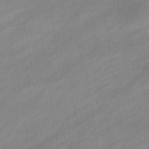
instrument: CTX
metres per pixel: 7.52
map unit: eHb
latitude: -37.6155
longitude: 79.6910
